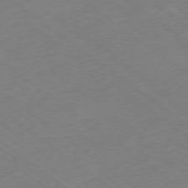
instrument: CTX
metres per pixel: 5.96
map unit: Ap
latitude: -78.8030
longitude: -57.4048
